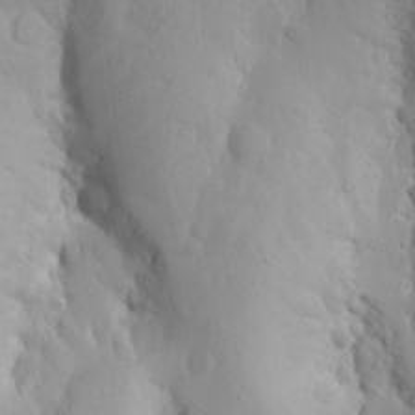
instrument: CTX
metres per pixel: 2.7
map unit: Aa
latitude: 13.4993
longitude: -142.8002
